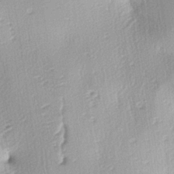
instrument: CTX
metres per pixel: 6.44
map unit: lAa
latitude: -4.1228
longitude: -125.0459
